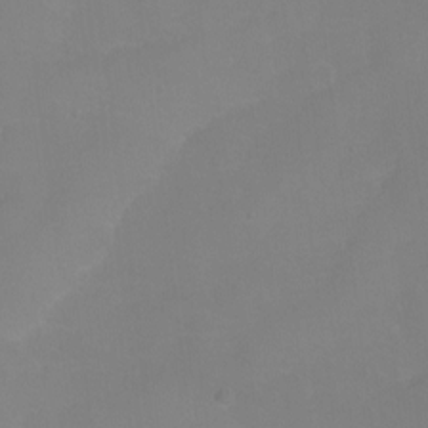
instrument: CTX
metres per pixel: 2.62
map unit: Ht
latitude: 0.1011
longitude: -35.2726
